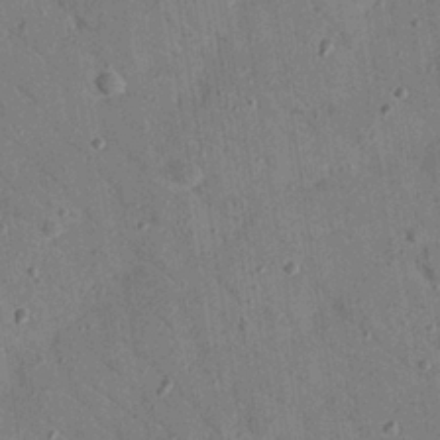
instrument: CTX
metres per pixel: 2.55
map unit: Nhu
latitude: 24.5545
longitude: -73.4049
